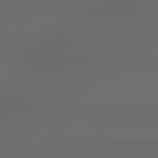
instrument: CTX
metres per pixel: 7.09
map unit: lApd
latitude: 79.1592
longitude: -138.1389
